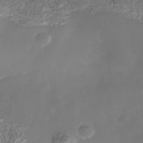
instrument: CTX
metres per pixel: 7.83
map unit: Nhe
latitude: -36.5195
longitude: -117.7261
